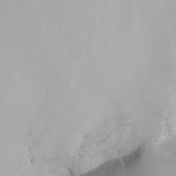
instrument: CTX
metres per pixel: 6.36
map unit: Nhu
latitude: -5.5777
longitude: -92.9702
